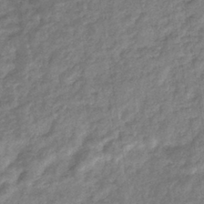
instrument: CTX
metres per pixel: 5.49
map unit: eHb
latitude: -37.8422
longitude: 79.8611
